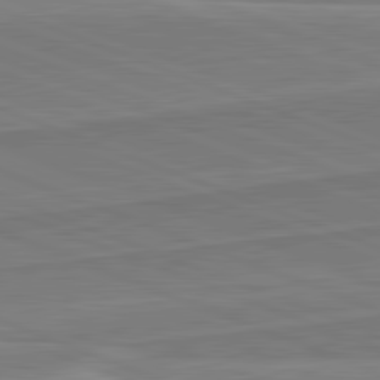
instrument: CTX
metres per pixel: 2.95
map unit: lApd
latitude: 82.1011
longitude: 140.6140
